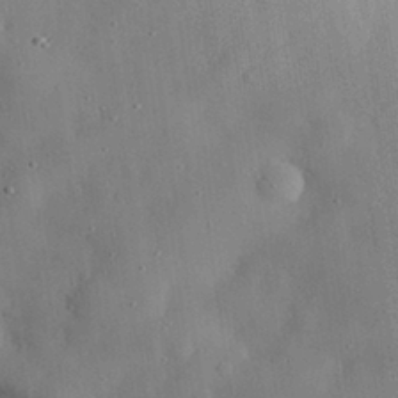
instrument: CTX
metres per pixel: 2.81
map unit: eHh
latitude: 29.0836
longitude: -74.3278
